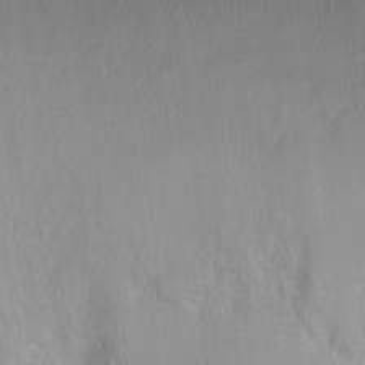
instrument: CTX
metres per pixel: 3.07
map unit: Ht
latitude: -6.2550
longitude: -36.5357
